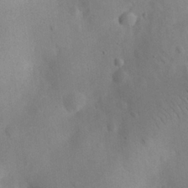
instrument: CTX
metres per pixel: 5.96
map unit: eHh
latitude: 25.6882
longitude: -67.8772
